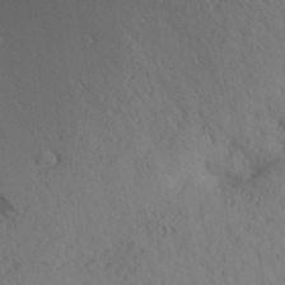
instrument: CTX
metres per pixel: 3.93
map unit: Aa
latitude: 31.1215
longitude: -140.5167
